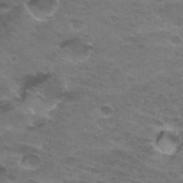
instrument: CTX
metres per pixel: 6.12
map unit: Hto
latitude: 32.5735
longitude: -46.4034
